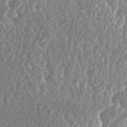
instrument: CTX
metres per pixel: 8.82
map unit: ANa
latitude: 42.7813
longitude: 24.9919
